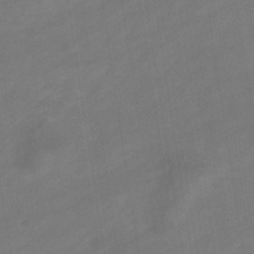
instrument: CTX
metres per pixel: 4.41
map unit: eHb
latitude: -33.3321
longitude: 72.7841
